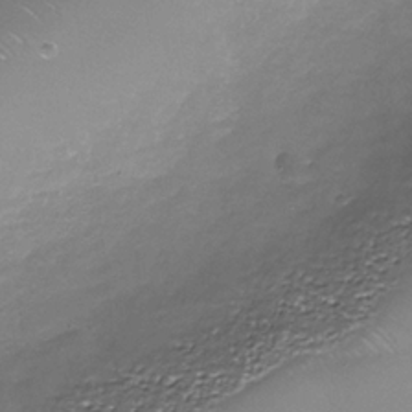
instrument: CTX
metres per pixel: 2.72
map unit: Nhe
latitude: -37.4454
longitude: -86.9702
